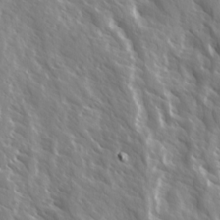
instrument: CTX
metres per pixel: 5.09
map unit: Ave
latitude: 14.8002
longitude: -132.6679
